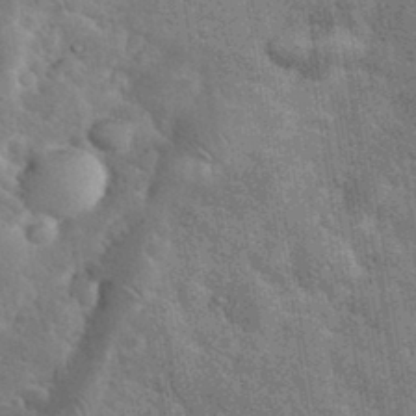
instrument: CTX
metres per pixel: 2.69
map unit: eHh
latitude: 35.8016
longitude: -65.9150
